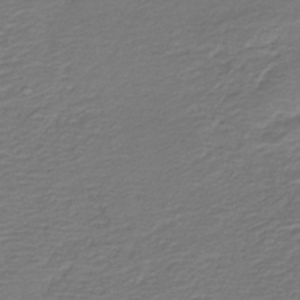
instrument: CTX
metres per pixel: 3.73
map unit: HNb
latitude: -42.7463
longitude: 50.6329
